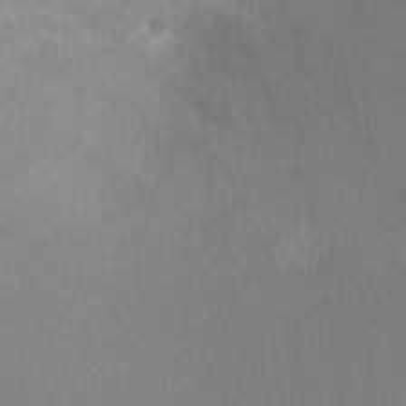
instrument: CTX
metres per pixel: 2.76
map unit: Ht
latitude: -3.3509
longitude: -17.8394
